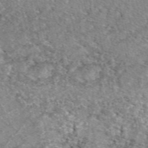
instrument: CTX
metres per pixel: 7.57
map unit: eAb
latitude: 48.8380
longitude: 113.8611
